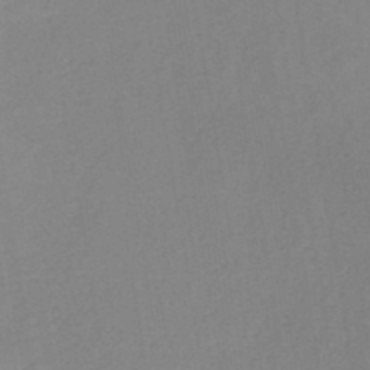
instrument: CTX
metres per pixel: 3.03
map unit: HNb
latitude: -46.5196
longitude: -39.2537
